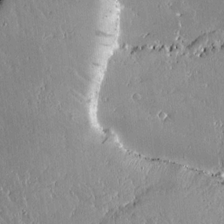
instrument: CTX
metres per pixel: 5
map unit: lAvf
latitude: 14.3657
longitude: -128.2711
